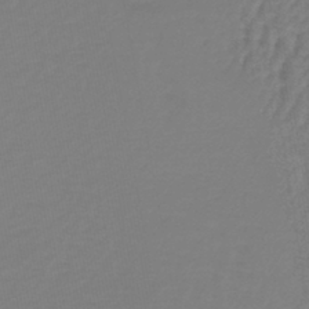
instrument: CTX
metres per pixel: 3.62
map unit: lHb
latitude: -41.6911
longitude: 63.9556
